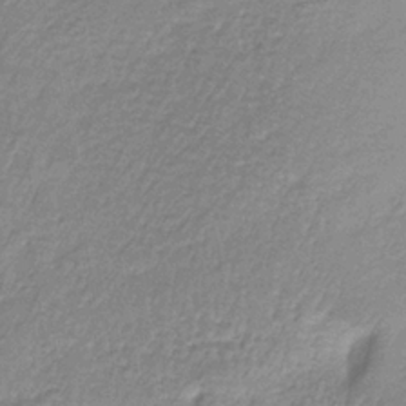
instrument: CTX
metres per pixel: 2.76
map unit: lHb
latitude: -36.3306
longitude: 60.9542
